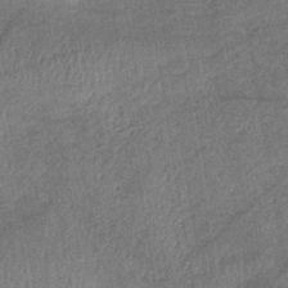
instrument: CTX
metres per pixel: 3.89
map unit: lHb
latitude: -39.1431
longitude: 74.1417
